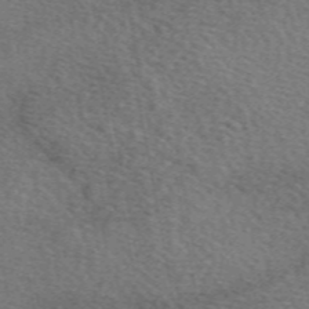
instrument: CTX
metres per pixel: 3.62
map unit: eAb
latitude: 50.7435
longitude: 110.1605
